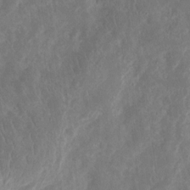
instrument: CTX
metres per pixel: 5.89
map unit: eHh
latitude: 14.1578
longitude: -72.8380
